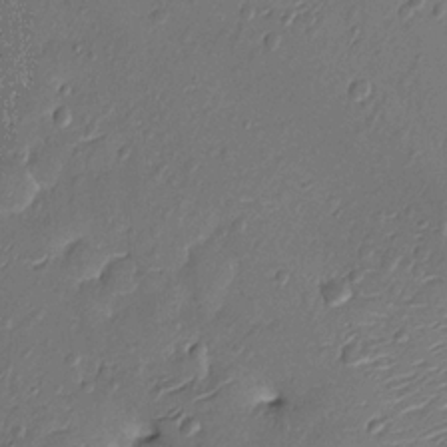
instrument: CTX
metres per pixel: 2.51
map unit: Nhu
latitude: -13.4266
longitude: -23.2159
